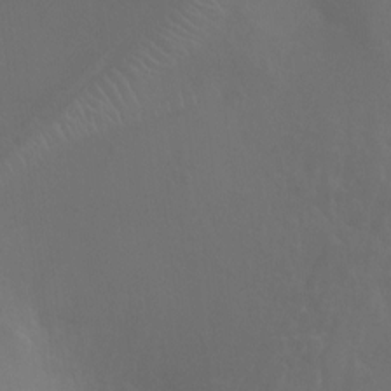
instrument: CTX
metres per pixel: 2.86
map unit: Ht
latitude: -9.2187
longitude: -20.5546
